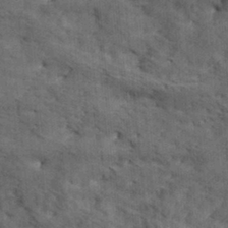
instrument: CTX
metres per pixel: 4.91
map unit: Hve
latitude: 31.5749
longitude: 149.1431
